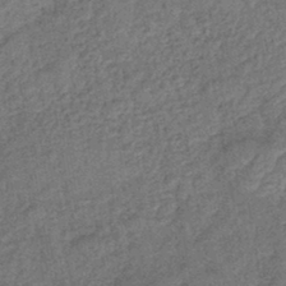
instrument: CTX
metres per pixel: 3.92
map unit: eHb
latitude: -43.3509
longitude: 82.3684
